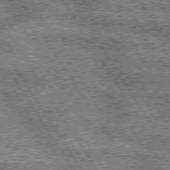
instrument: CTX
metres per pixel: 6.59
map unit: lApd
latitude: 75.2537
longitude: -59.0270
